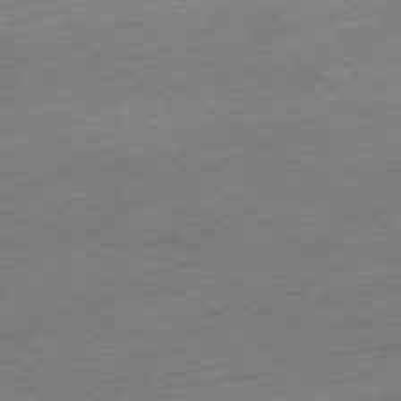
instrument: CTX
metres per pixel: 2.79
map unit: Ap
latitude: -79.1242
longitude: -48.8002
